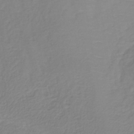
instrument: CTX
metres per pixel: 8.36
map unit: lHb
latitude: -40.3873
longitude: 70.0850
